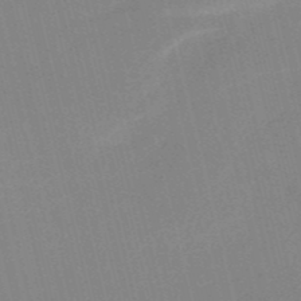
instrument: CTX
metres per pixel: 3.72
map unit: HNb
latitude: -52.1605
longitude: -47.0648
